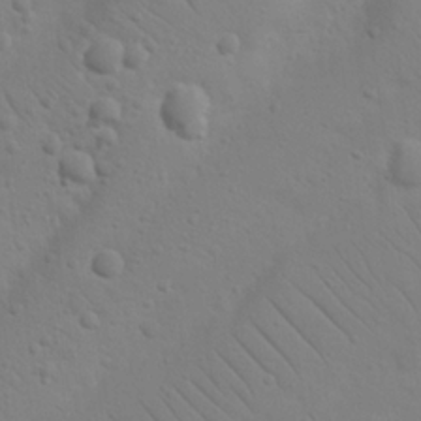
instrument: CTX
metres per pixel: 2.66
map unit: Nhu
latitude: 23.0836
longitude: -73.8962
